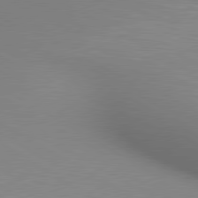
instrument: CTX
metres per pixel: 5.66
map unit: lApd
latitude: 80.1578
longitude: 132.7652
